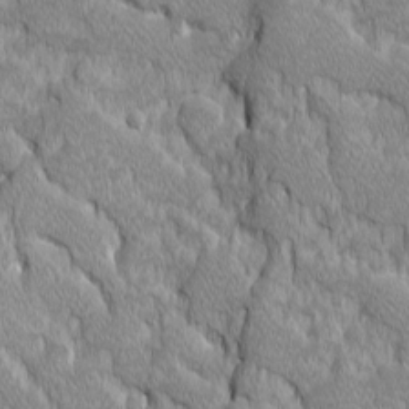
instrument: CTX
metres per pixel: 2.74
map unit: Ave
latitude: -10.5574
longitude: -117.5560
